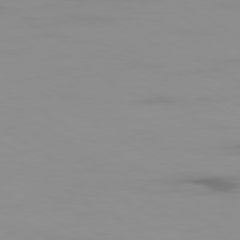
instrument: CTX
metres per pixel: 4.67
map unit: Ap
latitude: -79.5399
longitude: -92.5734
